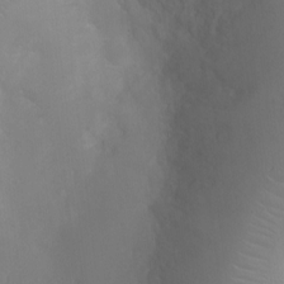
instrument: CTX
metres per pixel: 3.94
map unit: Ht
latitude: -2.4251
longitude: -16.1389
